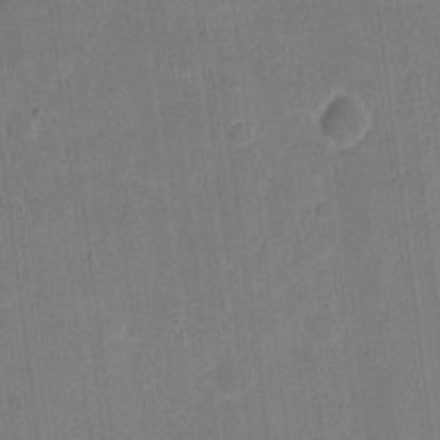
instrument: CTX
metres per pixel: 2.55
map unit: eHh
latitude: 11.6694
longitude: -66.8002
